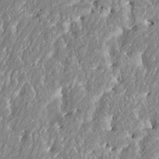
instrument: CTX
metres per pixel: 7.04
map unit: HNhu
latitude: 2.8191
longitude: 8.2172
